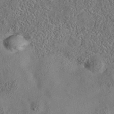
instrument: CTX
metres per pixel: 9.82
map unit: eAb
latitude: 35.4426
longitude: 108.9542
